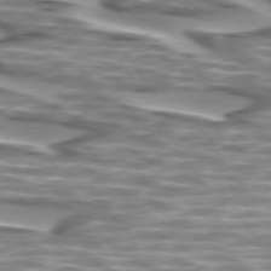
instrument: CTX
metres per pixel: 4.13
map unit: lApd
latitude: 74.2900
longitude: -57.4993
